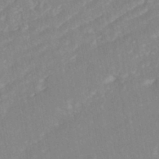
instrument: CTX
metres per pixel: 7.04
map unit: ANa
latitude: -44.5763
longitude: 104.1794
